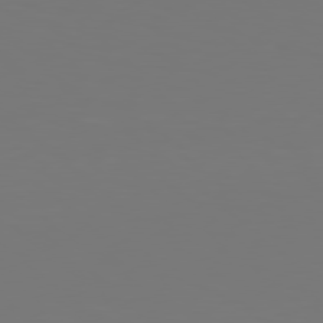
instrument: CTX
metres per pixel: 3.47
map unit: Hpe
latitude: 78.4412
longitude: -135.3481
